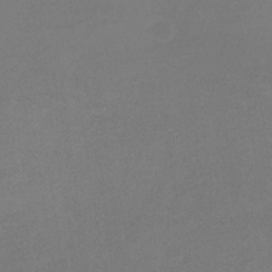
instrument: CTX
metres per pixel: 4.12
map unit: lHb
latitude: -34.7085
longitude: 68.3117
